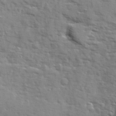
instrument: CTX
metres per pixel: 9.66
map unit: Ave
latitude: 12.7058
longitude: -101.9717
